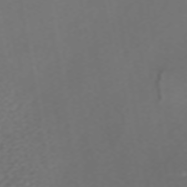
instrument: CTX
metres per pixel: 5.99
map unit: ANa
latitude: 44.5357
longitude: 22.2173
